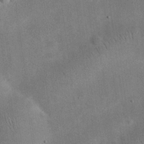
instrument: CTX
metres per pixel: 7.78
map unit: eHh
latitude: 25.5560
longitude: -68.2523
